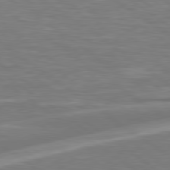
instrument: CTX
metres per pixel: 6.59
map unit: Hpe
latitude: 79.2915
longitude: -126.9892
